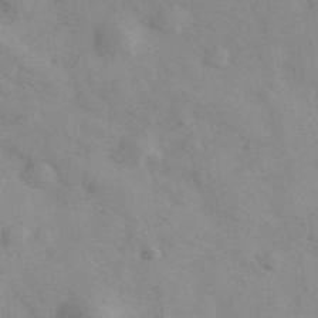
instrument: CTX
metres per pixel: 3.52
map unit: Ave
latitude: 39.4237
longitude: -107.6127
